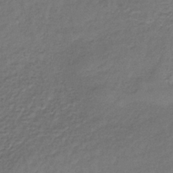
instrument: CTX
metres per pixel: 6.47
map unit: lHb
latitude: -35.6155
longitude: 61.8233
